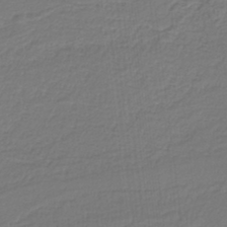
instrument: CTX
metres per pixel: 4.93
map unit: HNb
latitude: -37.5966
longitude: 55.8800
